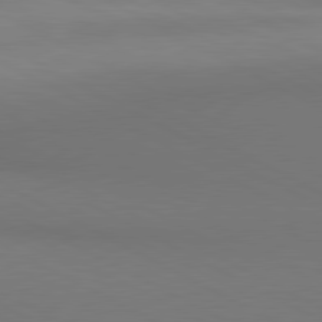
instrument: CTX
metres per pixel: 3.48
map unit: lApd
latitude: 80.6868
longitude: 138.8030
